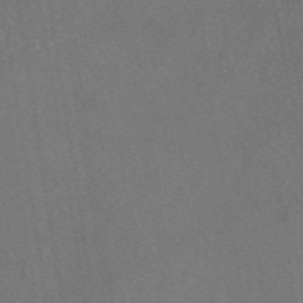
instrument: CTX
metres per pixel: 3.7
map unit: eAb
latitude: 46.7247
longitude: 111.5021
